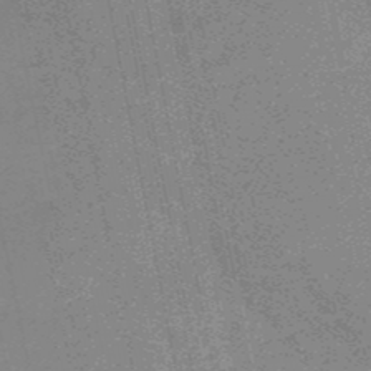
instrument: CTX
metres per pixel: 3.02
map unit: HNb
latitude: -52.1983
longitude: -49.5938
